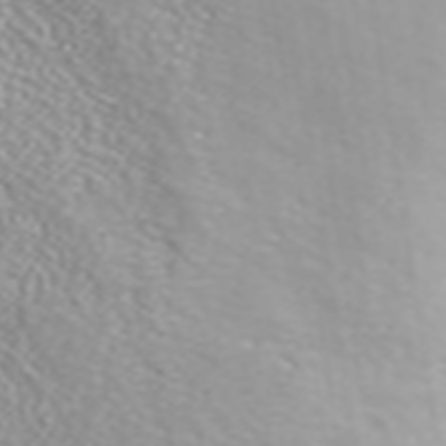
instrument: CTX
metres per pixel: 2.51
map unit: ANa
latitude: 40.1766
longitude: 24.4251
